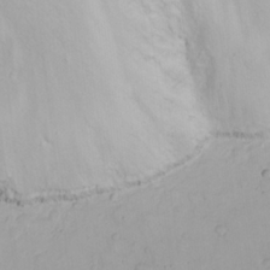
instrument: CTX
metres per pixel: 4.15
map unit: Nhu
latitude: 24.0444
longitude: -62.6680
